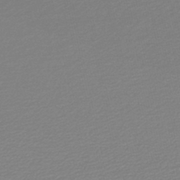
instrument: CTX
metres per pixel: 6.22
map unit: lHb
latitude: -46.4818
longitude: 60.1417
